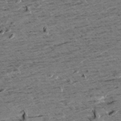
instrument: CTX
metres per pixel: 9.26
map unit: Aa
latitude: 10.1200
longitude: -140.3089
